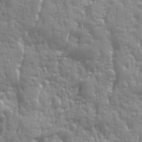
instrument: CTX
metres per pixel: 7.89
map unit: Ave
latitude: 12.7435
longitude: -103.8772
